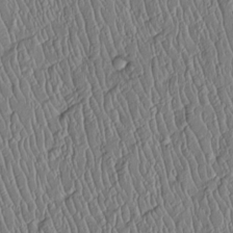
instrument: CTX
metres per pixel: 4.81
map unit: Htu
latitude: -6.0661
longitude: 155.6155
